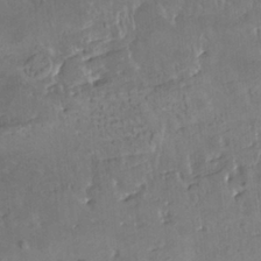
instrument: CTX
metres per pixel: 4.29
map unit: HNhu
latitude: 4.3845
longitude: 13.9367
